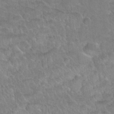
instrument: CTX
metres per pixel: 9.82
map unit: Nhu
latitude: 31.7639
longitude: -51.8583
